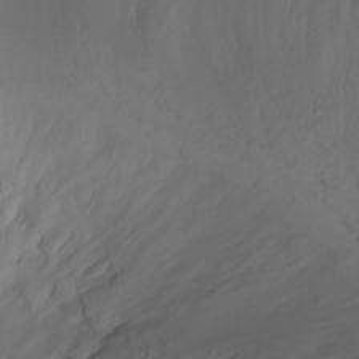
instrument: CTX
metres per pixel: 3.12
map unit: Nhu
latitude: -5.4832
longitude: -80.2522
